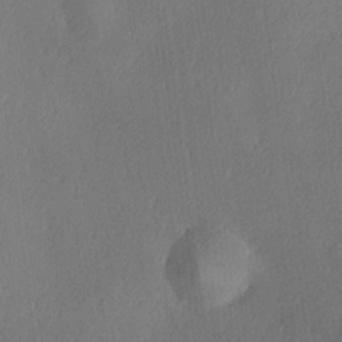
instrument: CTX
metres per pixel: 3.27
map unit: Hve
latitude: 18.5356
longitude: 149.6911
